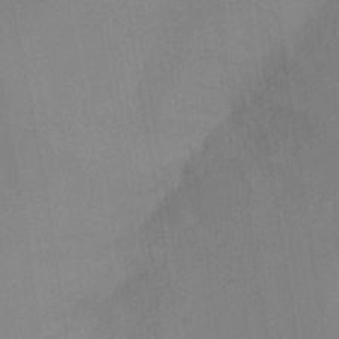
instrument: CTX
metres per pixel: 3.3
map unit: Ht
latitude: -17.1809
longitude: -47.3671
